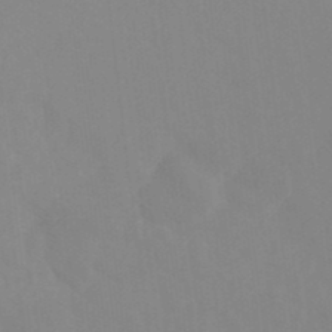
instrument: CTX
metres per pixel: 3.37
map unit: Ht
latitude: -14.8786
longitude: -56.1010
